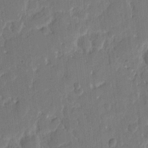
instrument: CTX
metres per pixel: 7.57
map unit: eHh
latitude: 9.0270
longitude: -65.4237
